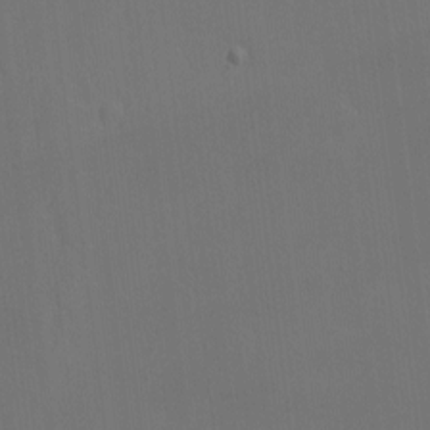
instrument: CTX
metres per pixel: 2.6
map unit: eHh
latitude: -7.8233
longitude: -69.1214
